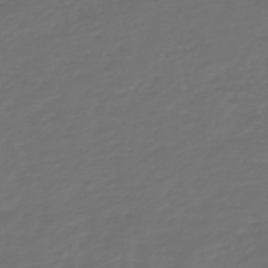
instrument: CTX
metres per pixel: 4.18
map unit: HNb
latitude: -47.7099
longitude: 54.4440
